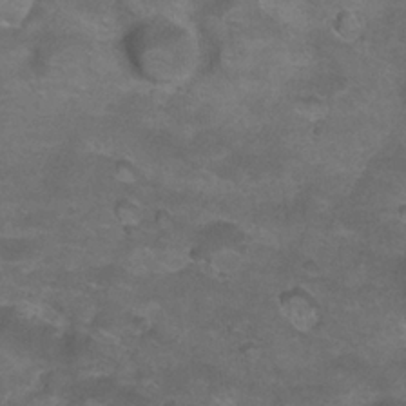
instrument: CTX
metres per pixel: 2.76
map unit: Nhu
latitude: 24.4412
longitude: -53.3293
